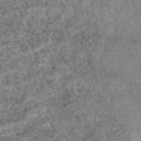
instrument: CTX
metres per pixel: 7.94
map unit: eAb
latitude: 48.7057
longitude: 122.1795
